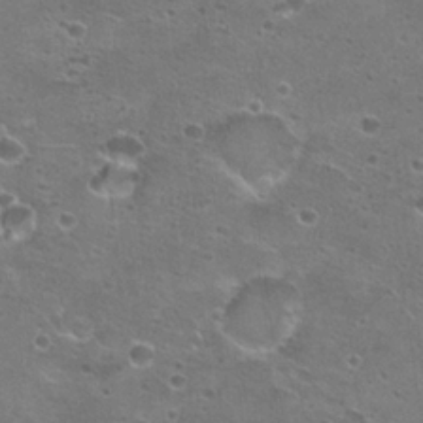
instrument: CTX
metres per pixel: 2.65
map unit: Hto
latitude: 22.4979
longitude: -41.6127
